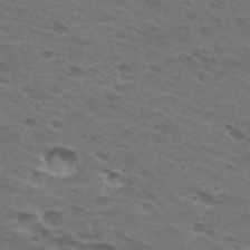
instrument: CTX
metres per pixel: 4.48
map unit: Hto
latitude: 32.1011
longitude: -46.4601
